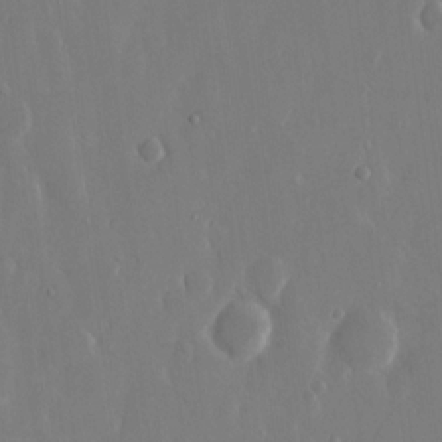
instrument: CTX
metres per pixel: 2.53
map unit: eHh
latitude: 13.7261
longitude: -71.6505
